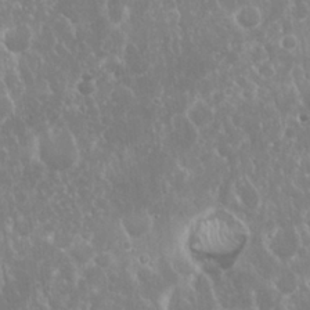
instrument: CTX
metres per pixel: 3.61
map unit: Nhu
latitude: 24.0255
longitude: -59.4238
